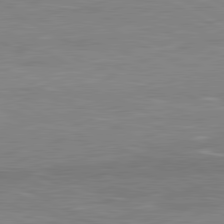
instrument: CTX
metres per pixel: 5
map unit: lApd
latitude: 80.9514
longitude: -172.9135
